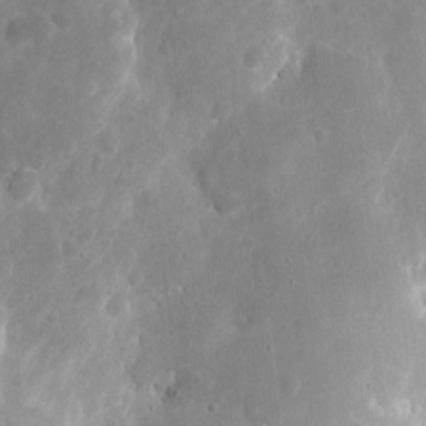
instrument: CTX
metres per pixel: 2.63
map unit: eHh
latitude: 9.3293
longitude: -71.9150
